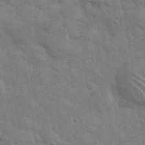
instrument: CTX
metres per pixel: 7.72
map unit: eHh
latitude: 36.7435
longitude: -65.7827
